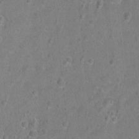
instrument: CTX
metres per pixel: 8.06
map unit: Hto
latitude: -6.6329
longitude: -35.7638
